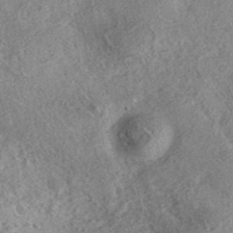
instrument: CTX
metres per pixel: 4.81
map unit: eAb
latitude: 36.5735
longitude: 112.6708
